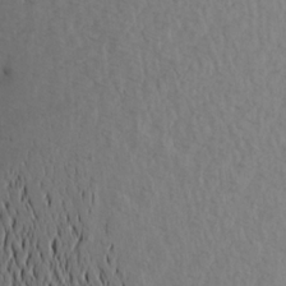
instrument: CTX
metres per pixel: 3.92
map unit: Aa
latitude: 20.1200
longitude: -145.3481
